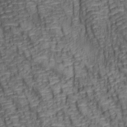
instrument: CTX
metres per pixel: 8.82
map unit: lAa
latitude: 6.8380
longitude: -115.8583
